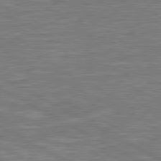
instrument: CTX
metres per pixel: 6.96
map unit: lApd
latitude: 80.8002
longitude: -171.5938
